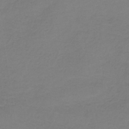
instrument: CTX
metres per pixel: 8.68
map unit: HNb
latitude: -35.8989
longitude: 53.9178
